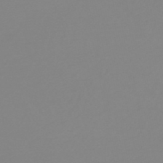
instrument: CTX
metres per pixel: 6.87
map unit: HNb
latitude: -48.7275
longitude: -50.8569
